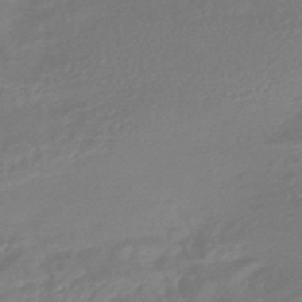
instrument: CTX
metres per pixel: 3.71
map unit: HNhu
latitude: -45.8611
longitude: 92.4629
